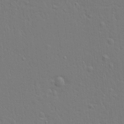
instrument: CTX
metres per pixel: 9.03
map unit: Ave
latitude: 17.4237
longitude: -141.5182
